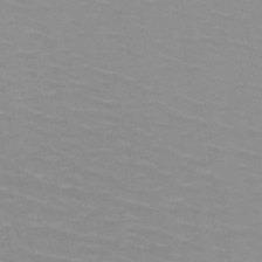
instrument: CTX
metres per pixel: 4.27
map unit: HNb
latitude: -48.0472
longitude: -47.0270
